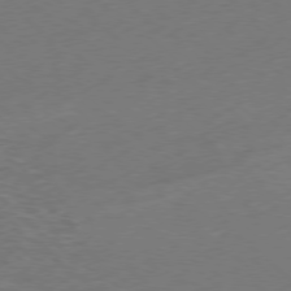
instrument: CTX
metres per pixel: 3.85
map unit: Hpe
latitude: -78.6518
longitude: 18.1228
